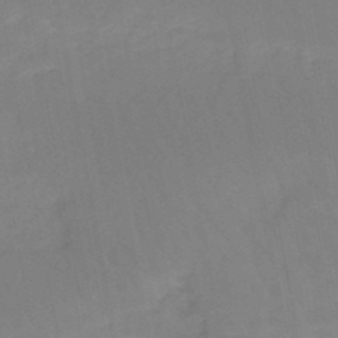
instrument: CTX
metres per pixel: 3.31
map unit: HNb
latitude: -50.6518
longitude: -53.6505
